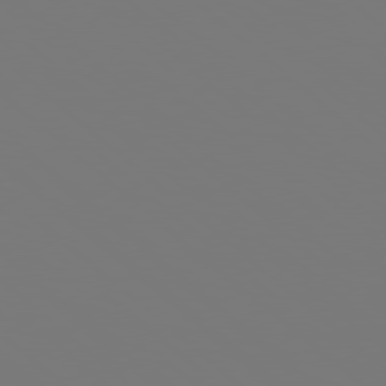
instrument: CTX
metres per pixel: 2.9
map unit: Hpe
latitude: 78.1200
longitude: -163.3482
